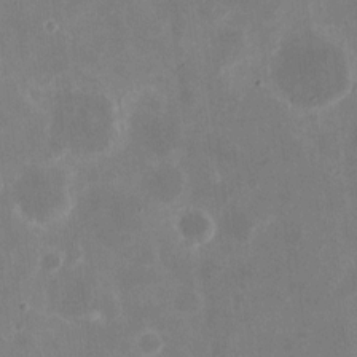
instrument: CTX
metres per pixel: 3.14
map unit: eHh
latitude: 9.4993
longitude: -69.2159
